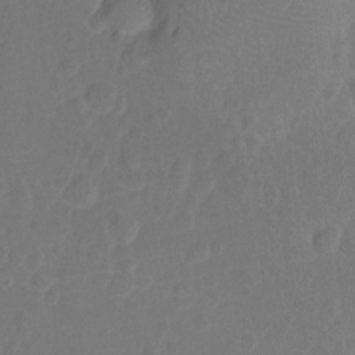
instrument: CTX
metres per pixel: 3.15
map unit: Nhu
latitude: -15.4644
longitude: -25.8016
